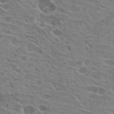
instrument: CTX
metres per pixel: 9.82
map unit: Hto
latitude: 21.8584
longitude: -41.8394
